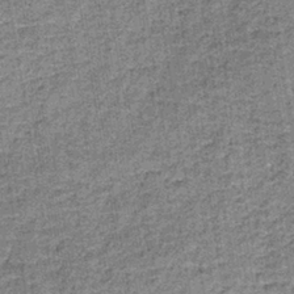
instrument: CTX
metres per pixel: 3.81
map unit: lHb
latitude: -36.3873
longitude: 64.7274
